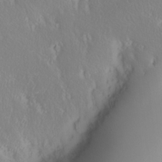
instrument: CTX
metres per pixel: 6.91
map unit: eHh
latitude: -2.3306
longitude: 20.6896
